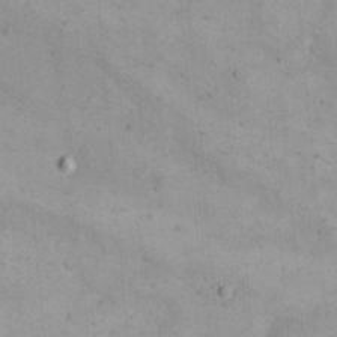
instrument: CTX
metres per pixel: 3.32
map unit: eHh
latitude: 21.2915
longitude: -63.1781
